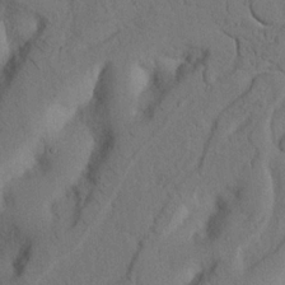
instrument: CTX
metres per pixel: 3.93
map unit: Nhu
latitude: 20.4412
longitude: -75.5371
